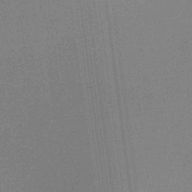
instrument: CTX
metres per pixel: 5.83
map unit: HNb
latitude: -32.5574
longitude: 56.9730
